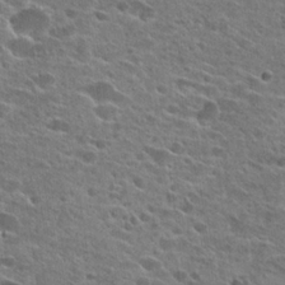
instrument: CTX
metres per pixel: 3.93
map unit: Hto
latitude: 23.9717
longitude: -42.8191
